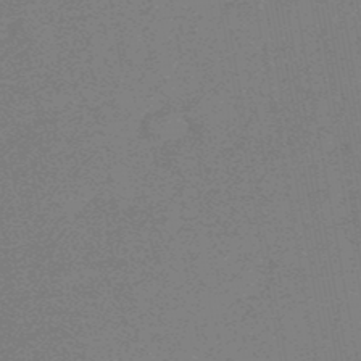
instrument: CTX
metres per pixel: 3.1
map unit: lHb
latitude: -48.7463
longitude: 82.4818
